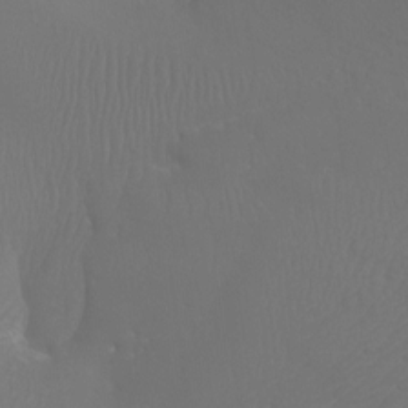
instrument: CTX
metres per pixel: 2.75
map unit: Htu
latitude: -7.1809
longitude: -32.7624
